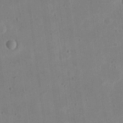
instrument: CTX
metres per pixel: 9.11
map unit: eHh
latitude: 21.1970
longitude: -70.1389
